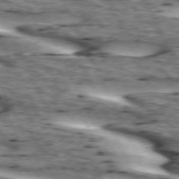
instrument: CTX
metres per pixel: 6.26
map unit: lApd
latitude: 73.5183
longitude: -54.6112
